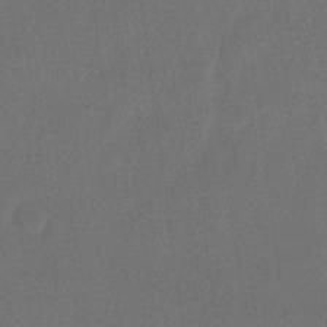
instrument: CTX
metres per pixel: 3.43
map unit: eHh
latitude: 18.9702
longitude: -69.0837
